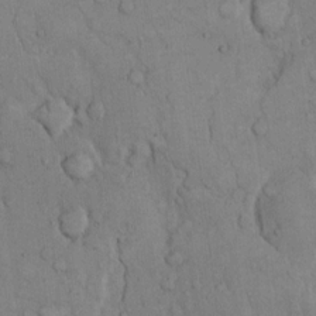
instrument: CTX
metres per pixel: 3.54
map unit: Hto
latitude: 10.6491
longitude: -60.8191
